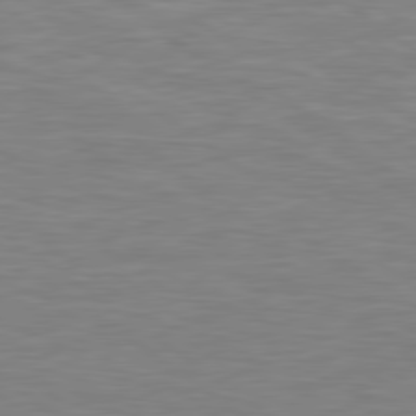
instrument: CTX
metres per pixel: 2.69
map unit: Hpe
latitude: 79.4616
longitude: -126.7057
